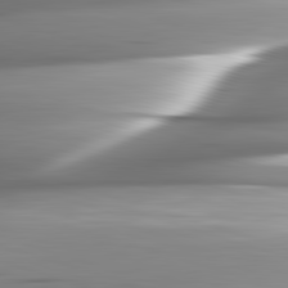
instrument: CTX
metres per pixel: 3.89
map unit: lApd
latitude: 82.5734
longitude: -141.9717
